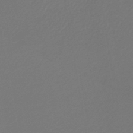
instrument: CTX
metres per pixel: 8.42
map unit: lHb
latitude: -46.0472
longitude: 59.8989
